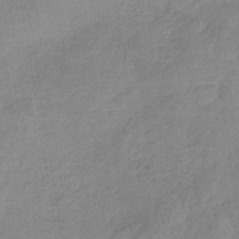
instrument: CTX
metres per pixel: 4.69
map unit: HNb
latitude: -33.8612
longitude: 59.4076
